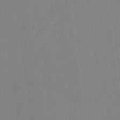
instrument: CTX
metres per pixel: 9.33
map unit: eHh
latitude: -3.1809
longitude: -81.9150
